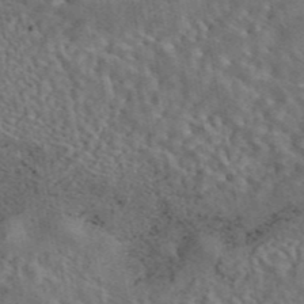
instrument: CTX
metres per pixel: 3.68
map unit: eAb
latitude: 43.3860
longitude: 109.6344
